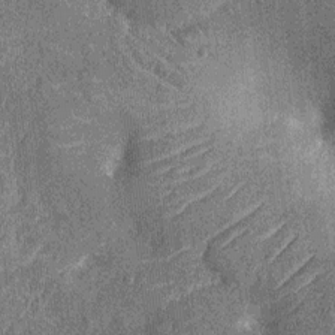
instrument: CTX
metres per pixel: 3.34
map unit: Nhu
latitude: -13.7667
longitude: -23.5560
